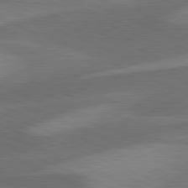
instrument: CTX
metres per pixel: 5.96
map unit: lApd
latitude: 81.5938
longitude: 124.7652
